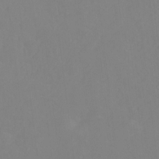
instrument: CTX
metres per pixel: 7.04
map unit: Ht
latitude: -10.2740
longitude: -39.7072
